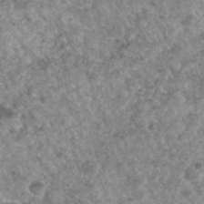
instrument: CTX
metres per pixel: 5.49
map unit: Hto
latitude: 32.3656
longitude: -50.0633
